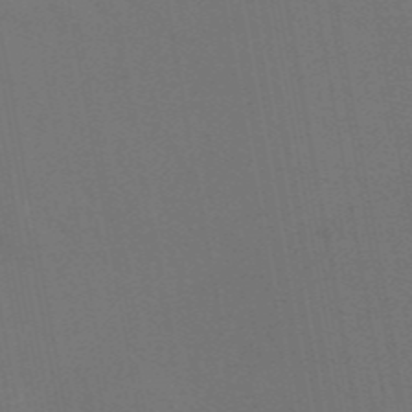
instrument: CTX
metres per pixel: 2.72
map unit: eAb
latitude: 46.3657
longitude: 121.6722
